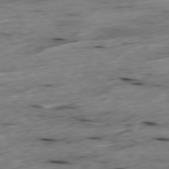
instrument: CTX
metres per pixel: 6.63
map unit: Ap
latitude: -79.4832
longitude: -89.4238
